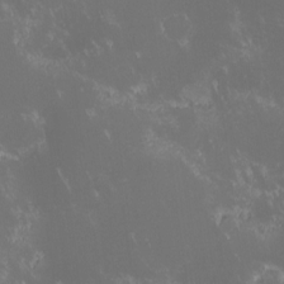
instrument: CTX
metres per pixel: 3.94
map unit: lHvf
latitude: -14.1228
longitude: -103.5938
